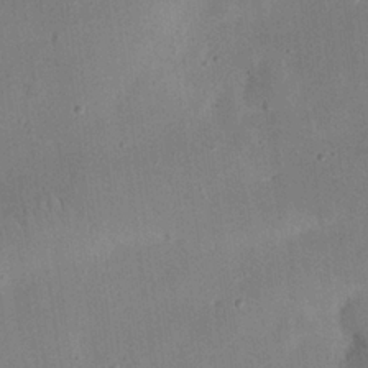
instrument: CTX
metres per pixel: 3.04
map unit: eHh
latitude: 24.7813
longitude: -68.6302
